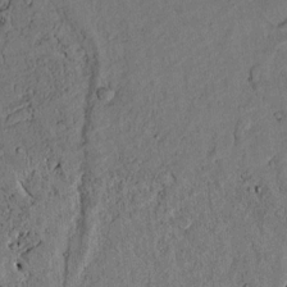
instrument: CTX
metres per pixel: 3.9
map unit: lAvf
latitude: 4.2711
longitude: 169.2376
